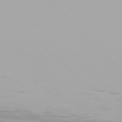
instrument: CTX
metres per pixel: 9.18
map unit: Hpe
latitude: 77.6882
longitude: -166.7435
